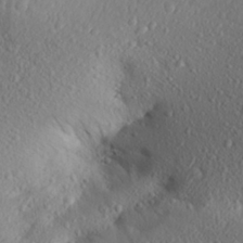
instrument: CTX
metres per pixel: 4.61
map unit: Aa
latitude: 28.0444
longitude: -144.7246
